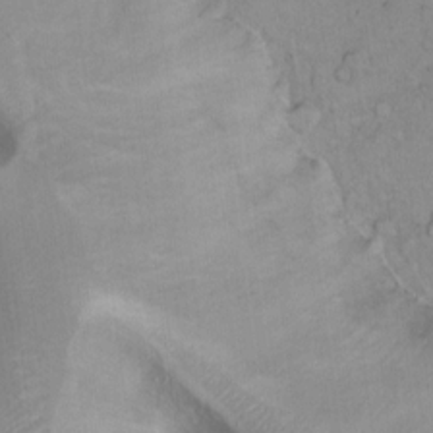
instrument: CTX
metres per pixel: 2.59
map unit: Hto
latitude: 12.7246
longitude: -56.4978
